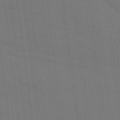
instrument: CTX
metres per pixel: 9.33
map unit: Ave
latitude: 15.2915
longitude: -130.1956
